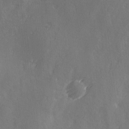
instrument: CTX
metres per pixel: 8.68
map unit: Ave
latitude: 2.1578
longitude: -111.6694
